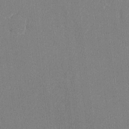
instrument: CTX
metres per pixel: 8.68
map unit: lAvf
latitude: -8.1795
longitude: -113.8205
